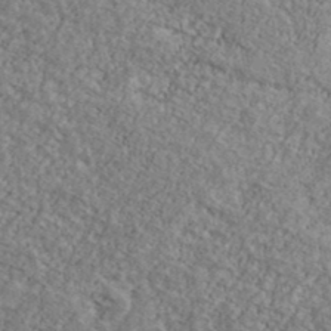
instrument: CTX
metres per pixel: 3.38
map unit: Ave
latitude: 41.0458
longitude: -110.7246
